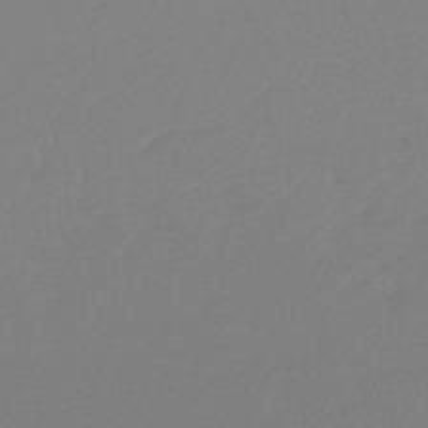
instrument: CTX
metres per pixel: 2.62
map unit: lHb
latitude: -48.0850
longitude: 62.0094
